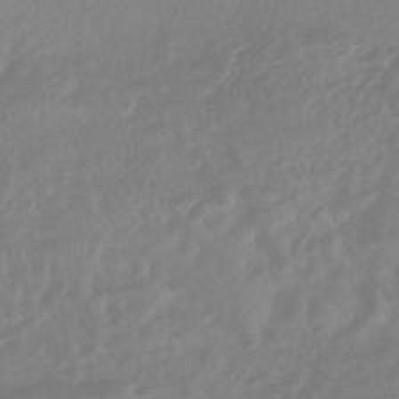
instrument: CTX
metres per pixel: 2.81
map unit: HNhu
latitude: -44.7652
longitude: 91.5966
